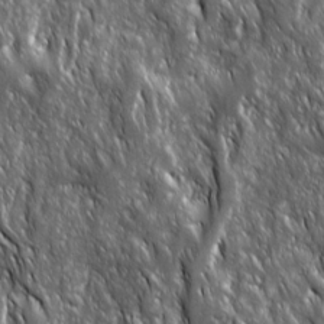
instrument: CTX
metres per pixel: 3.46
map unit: Ave
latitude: 15.4427
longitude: -133.8205
